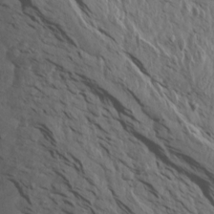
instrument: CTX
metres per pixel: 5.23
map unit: Aa
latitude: 13.9150
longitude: -142.9892
